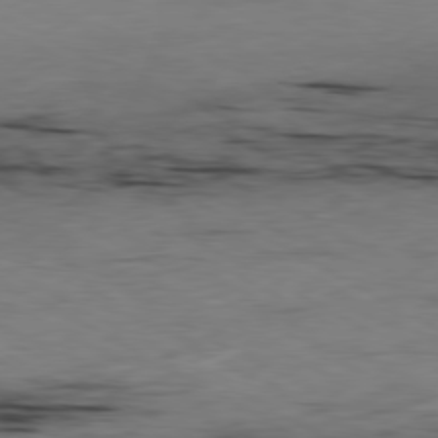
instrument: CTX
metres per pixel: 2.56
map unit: Ap
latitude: -80.4818
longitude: -92.9891
